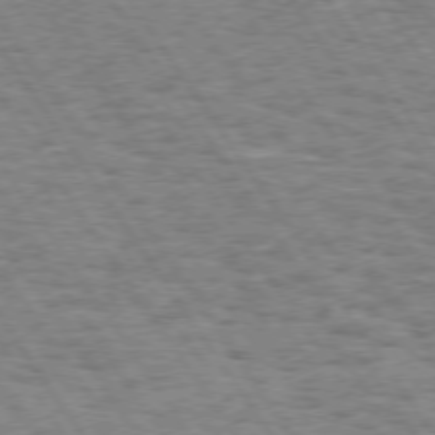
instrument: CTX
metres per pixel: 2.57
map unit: Hpe
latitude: 73.8584
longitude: -138.8569
